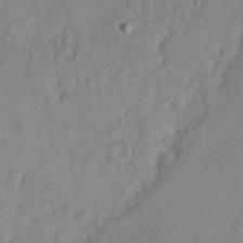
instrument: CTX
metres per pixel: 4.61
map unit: eHh
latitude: 3.4993
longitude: -77.6127
